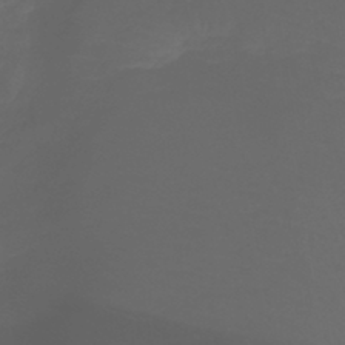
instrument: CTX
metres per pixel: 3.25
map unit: eHb
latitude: -43.6154
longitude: 81.5588
